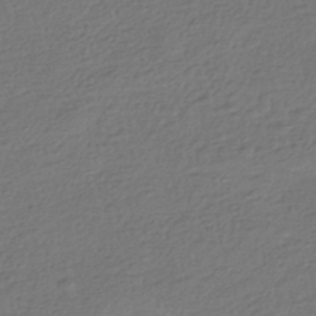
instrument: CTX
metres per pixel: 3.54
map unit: HNhu
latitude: -42.4817
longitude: 99.5588
